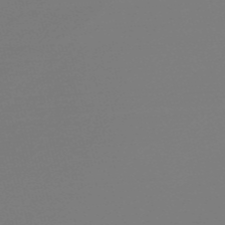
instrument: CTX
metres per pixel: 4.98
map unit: Nve
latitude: -56.7463
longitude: 62.1416
